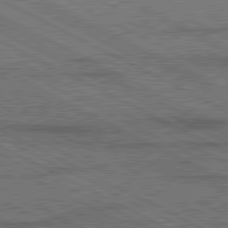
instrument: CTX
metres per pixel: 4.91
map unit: lApd
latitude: 80.4790
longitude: -88.0822
